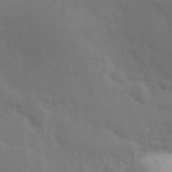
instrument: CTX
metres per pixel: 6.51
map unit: Hve
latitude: 25.1592
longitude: 145.7100
